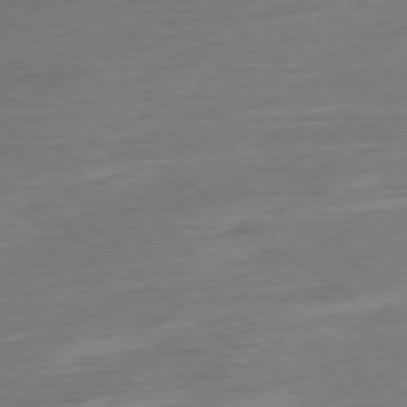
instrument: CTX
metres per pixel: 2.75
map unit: Ap
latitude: -78.5573
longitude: -88.9514
